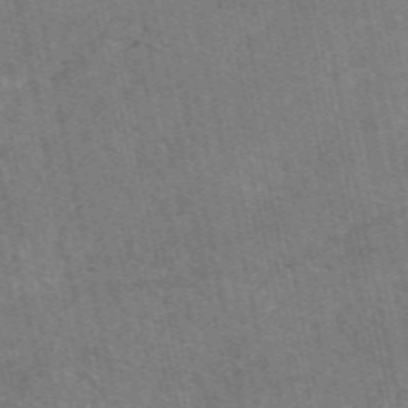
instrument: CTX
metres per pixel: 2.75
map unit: eAb
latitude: 51.3103
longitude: 112.0472
